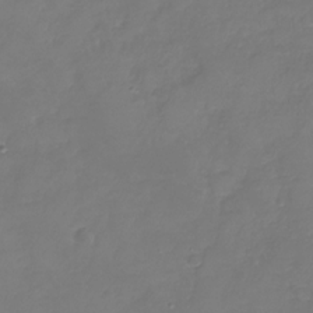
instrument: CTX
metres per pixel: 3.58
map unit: Nhu
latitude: -26.4062
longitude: -57.4993
